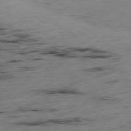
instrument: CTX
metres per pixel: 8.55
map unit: Hpe
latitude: -79.1053
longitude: 14.1039
